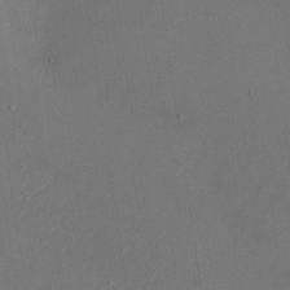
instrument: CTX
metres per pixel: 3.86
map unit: Nhu
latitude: -23.8423
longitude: -70.7435
